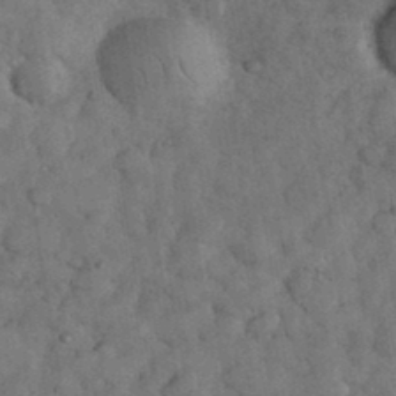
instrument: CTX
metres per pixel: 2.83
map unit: eHh
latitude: 34.2900
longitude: -68.1956
